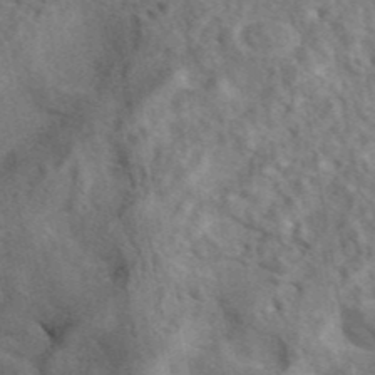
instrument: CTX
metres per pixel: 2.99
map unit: eAb
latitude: 42.2712
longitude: 109.2187
